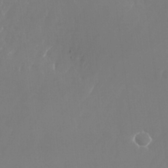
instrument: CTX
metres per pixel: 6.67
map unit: Nhu
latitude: -24.9353
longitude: -71.5560
